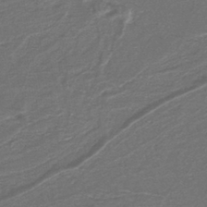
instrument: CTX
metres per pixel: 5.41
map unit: eAb
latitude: -39.9178
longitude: 52.1983
